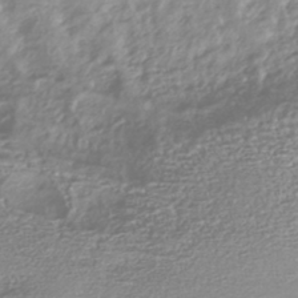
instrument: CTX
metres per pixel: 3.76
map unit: HNhu
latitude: -44.9353
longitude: 96.6519
